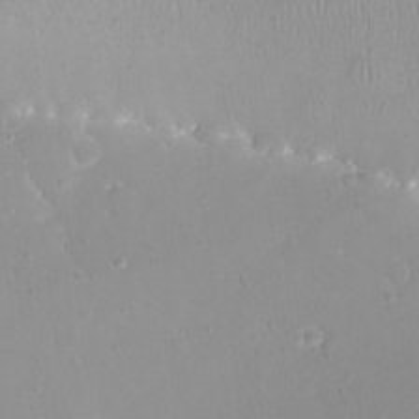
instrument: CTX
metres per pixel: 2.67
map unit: eHh
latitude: -9.2565
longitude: -69.0458
